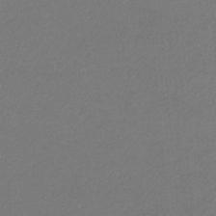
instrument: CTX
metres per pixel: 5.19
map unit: eHb
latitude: -32.6708
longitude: 69.7099
